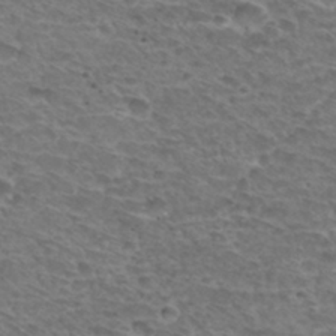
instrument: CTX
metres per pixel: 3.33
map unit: Hto
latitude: 33.9339
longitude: -44.4412
